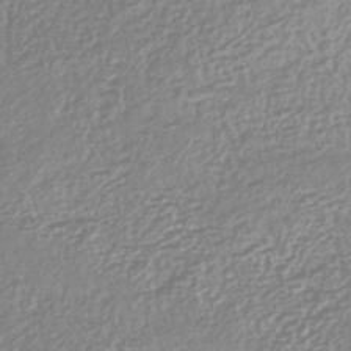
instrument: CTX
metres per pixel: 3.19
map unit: HNhu
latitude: -44.0283
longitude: 100.8785
